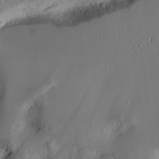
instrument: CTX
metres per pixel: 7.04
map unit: Aa
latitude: 11.9339
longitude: -126.6680
